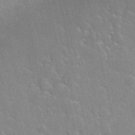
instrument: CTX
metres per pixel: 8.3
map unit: Nhu
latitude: 28.1767
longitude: -62.0255
